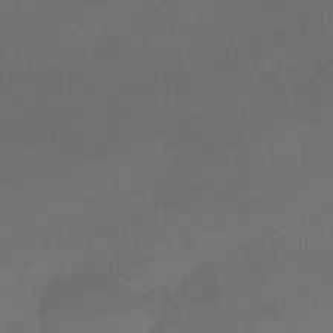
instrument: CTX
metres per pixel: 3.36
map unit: eHb
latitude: -41.1809
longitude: 84.6329
